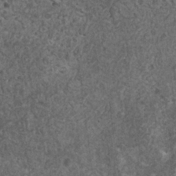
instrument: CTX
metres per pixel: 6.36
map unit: HNhu
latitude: 1.4426
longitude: 4.4629
